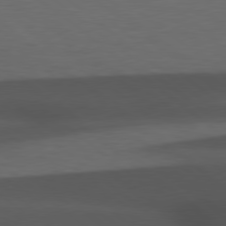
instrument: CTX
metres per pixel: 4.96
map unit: Hpe
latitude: 78.8002
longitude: -162.3657
